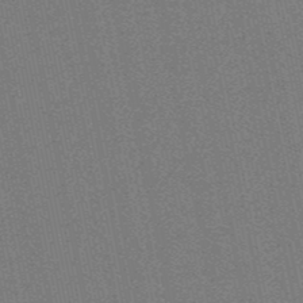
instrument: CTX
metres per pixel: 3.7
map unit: eHb
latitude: -50.1795
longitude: 79.2376
